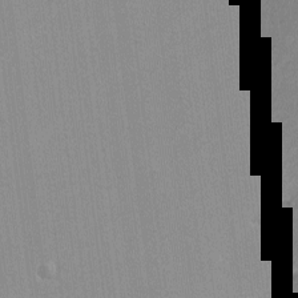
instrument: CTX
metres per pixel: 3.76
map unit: lHvf
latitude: -12.0094
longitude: -103.1781
